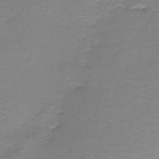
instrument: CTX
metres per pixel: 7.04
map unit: HNb
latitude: -44.2173
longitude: 52.7463
